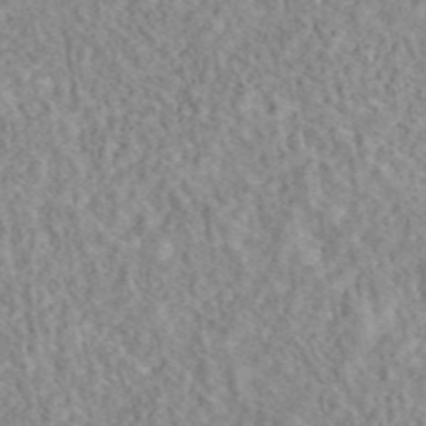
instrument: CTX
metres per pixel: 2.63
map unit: eAb
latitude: 44.2900
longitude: 116.2361
